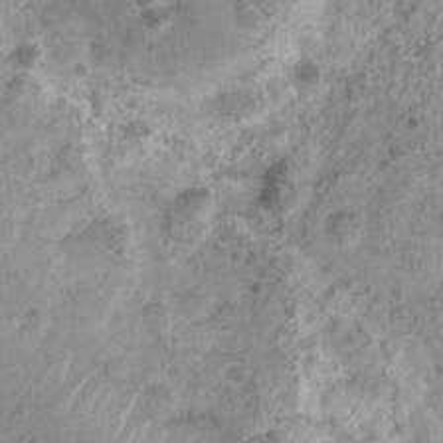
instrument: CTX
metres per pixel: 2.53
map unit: Nhu
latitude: 4.6490
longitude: -18.0822
